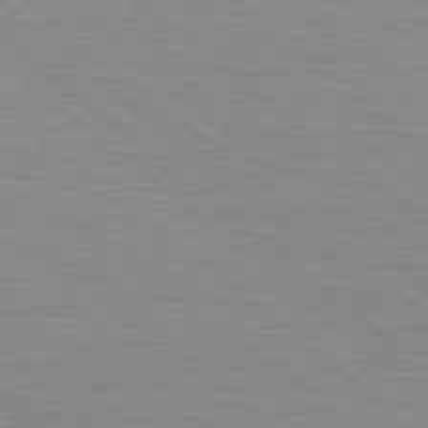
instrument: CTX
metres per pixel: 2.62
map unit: Hpe
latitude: 78.8191
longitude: -140.1766
